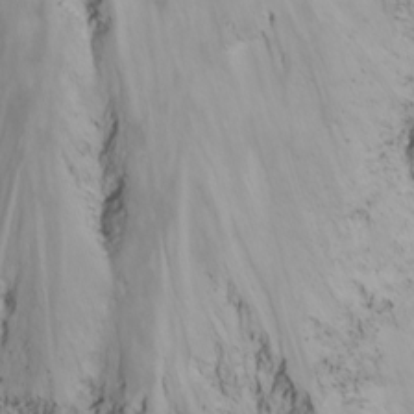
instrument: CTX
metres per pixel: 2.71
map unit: Nhu
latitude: -8.2361
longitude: -67.6316
